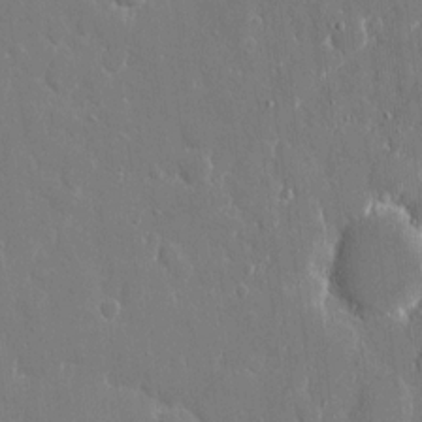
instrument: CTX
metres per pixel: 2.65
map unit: eHh
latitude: 9.0270
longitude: -69.6883
